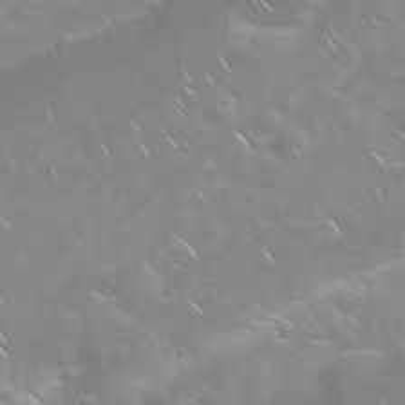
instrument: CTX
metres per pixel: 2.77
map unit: Nhu
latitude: 24.0255
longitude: -61.3481
